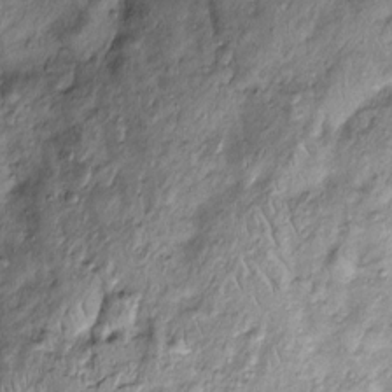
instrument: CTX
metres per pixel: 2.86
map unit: Htu
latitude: -4.8030
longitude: 159.6722
